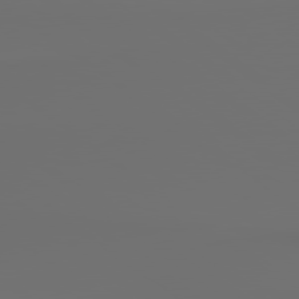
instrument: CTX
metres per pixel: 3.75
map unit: lApd
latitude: 79.3860
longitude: 177.0675
